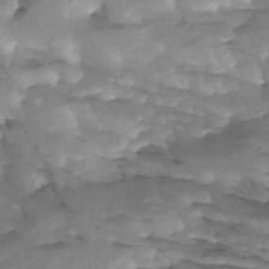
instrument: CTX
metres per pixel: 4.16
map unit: Htu
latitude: -4.7841
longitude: -76.9513
